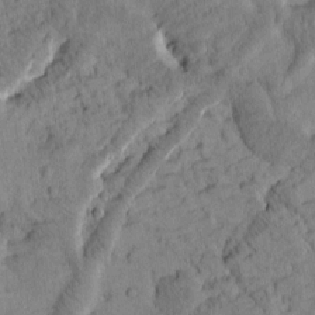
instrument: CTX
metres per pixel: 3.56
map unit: Htu
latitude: -3.8800
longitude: 173.5588
